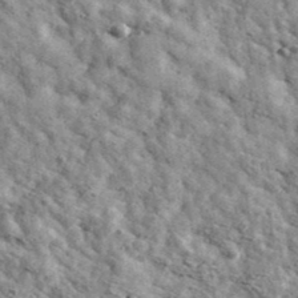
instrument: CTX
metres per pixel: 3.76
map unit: Ave
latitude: 41.0269
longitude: -107.4049
